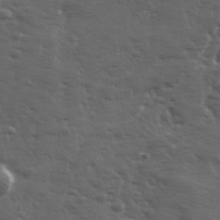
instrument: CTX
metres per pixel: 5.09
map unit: Ave
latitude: 11.8206
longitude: -104.0633
